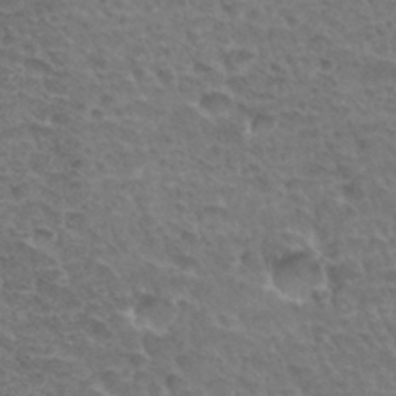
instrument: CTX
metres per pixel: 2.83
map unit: Hto
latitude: 33.6127
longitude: -44.5923
